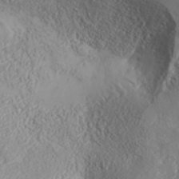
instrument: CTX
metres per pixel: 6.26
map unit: ANa
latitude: 35.4804
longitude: 14.6330
